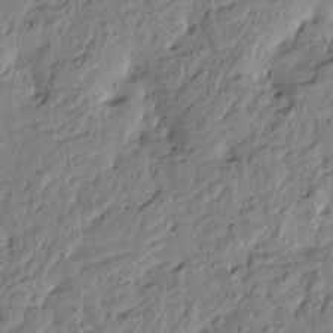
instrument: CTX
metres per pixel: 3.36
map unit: Htu
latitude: -3.6532
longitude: 178.5573
